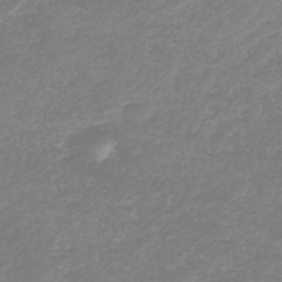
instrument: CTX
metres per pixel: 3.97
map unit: HNb
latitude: -45.2376
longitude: -46.1200
